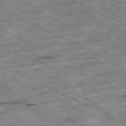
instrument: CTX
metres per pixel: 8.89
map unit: Ap
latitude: -79.4454
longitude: -67.5749
